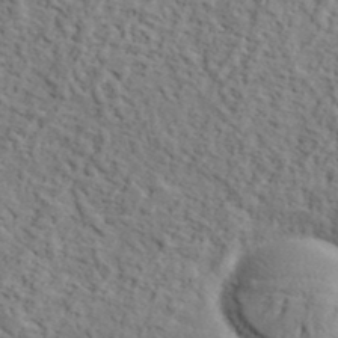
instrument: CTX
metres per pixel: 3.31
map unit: lHvf
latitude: 37.3482
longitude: -87.2915
